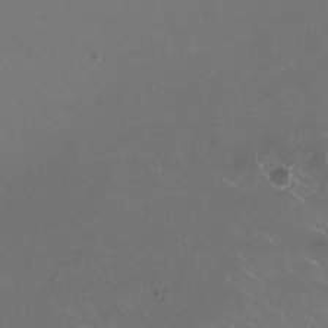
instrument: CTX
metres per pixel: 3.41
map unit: HNhu
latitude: 1.0836
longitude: -3.1025
